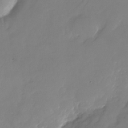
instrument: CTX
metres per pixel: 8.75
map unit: Nhu
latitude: -22.1984
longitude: -71.8772
